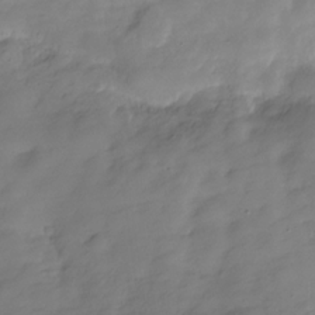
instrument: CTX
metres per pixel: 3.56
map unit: Hve
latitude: -29.8800
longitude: 92.0472
